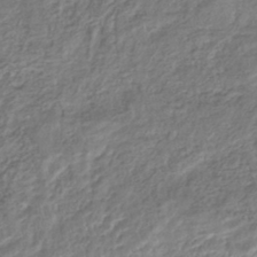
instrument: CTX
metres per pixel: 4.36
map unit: HNhu
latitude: -44.7274
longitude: 103.0486
